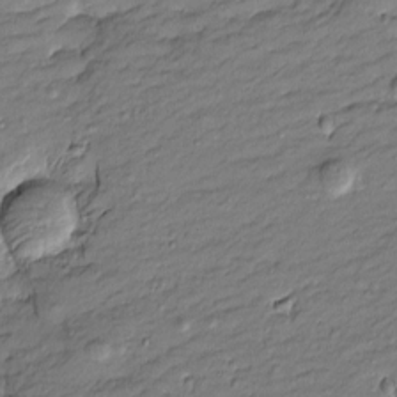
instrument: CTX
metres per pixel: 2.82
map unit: Htu
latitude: -8.4251
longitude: 177.3510
